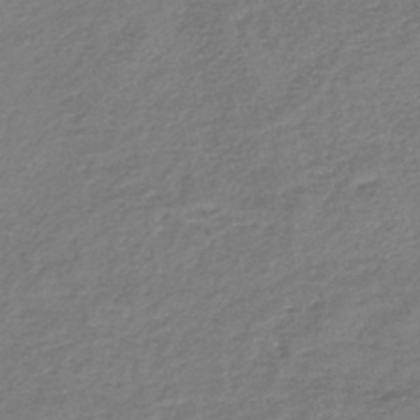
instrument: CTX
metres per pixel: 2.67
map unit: lHb
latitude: -45.0486
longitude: 59.0864
